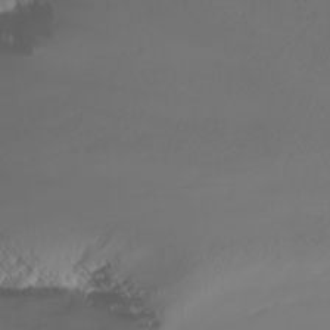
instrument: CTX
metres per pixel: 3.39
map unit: Nhu
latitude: -6.8975
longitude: -83.3670
